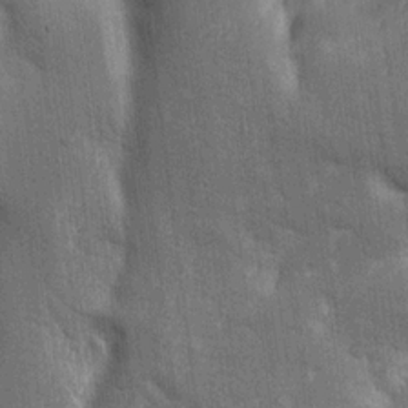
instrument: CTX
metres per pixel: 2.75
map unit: Aa
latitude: 15.8962
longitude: -149.0458
